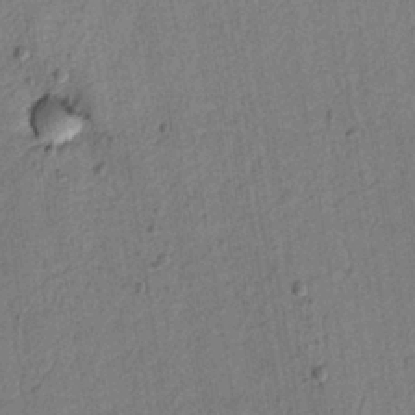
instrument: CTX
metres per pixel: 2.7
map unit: lAvf
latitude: 8.8758
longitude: 165.1243
